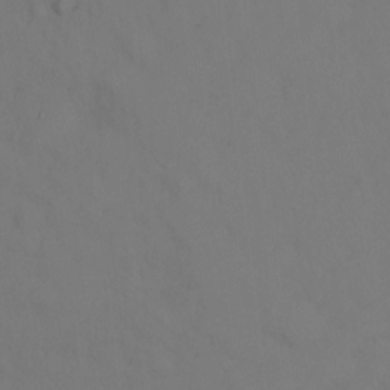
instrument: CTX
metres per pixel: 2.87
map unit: Ht
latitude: -0.5763
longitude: -33.7639
